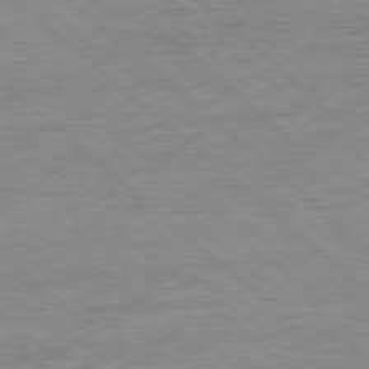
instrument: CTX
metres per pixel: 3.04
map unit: Ap
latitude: -78.1039
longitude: -87.8961
